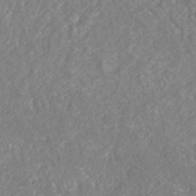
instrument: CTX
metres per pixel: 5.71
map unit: HNhu
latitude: -44.6707
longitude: 95.0108
